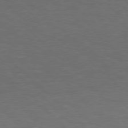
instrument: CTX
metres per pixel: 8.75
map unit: Hpe
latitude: 77.1592
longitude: -150.1955
